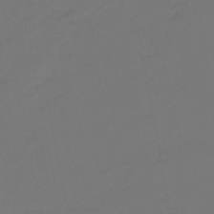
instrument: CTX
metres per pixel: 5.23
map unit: eHb
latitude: -47.7855
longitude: 86.2928
